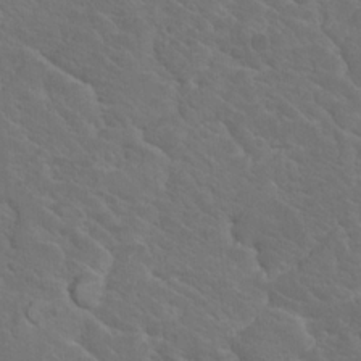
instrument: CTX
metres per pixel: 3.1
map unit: Nhu
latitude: 17.6127
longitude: -33.2537
